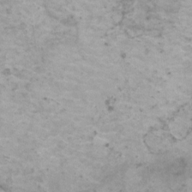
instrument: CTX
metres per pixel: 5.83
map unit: HNhu
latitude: 1.0269
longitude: 3.2376
